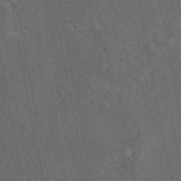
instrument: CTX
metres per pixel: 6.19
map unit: eAb
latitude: 46.1578
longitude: 108.8219
